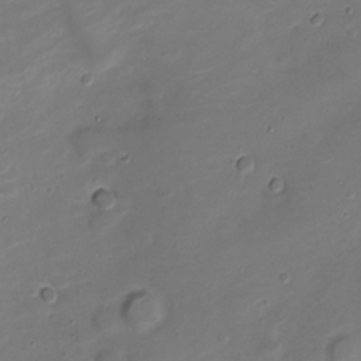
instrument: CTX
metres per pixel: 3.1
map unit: Nve
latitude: -20.6707
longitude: 104.9352
